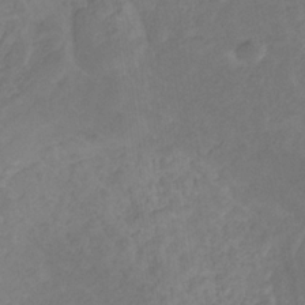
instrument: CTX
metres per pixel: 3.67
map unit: eHb
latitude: -31.2376
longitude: 68.6707
